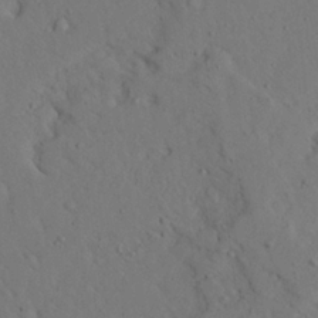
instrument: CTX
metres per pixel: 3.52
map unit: Ave
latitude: 23.8961
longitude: -132.4034
